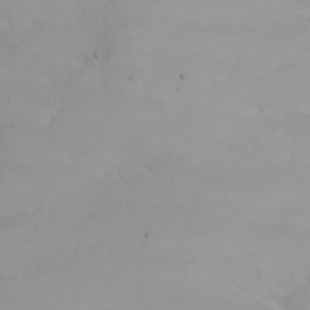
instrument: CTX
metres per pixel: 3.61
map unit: Nhu
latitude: -4.9163
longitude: -92.9891
